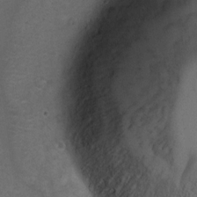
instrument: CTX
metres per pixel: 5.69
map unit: Ht
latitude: 10.9703
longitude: -32.1200
